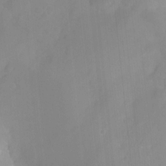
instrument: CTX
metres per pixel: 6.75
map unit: Ht
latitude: -11.7100
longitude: -46.4790
